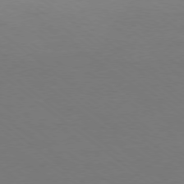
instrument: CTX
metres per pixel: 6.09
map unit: Ap
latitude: -78.7652
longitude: -97.5182
